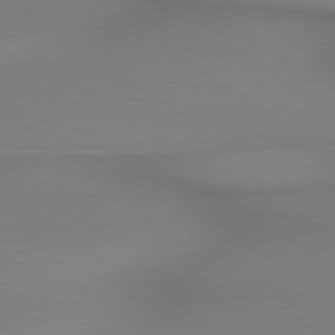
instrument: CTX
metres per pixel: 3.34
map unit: lApd
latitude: 79.3293
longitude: 178.5951
